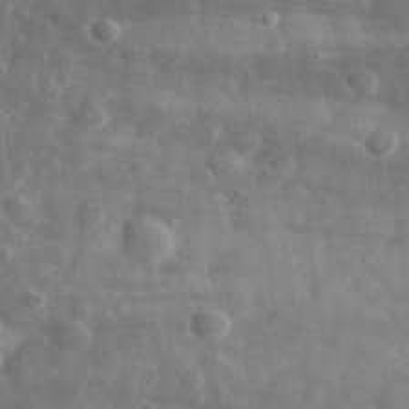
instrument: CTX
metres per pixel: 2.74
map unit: eHh
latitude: 31.6883
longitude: -71.9906
